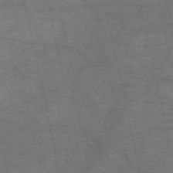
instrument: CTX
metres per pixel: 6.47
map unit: HNb
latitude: -53.8800
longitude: -43.7639
